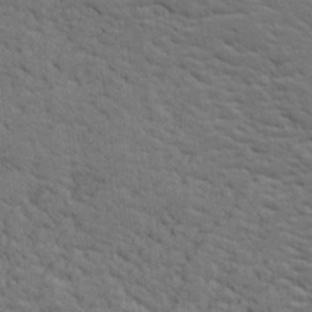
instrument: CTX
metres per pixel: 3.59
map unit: lHvf
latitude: 26.4034
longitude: 143.2942
